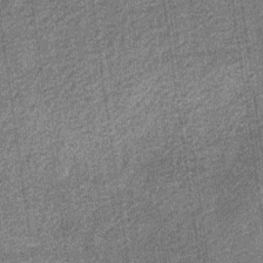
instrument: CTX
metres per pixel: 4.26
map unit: eHb
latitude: -30.4440
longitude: 70.7652
